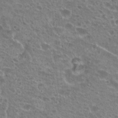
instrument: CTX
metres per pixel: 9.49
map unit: Hto
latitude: 21.3860
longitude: -41.4048
